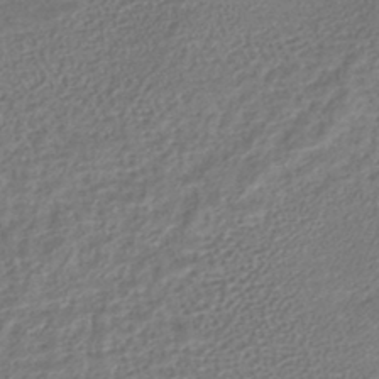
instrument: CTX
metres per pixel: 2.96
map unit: eHb
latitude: -42.4440
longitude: 84.5384
